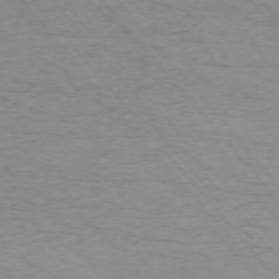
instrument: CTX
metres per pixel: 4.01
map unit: Ap
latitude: -75.4455
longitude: -81.0647
